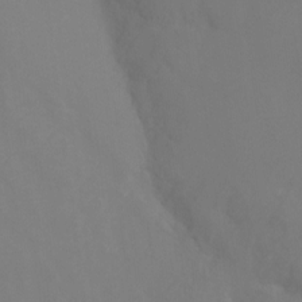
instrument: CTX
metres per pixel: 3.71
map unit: Ht
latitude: -10.6141
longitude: -34.6301
